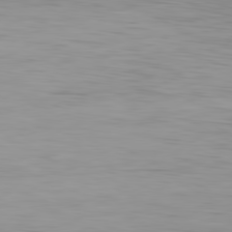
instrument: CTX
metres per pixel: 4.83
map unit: Ap
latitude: -80.9920
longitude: -59.3671
